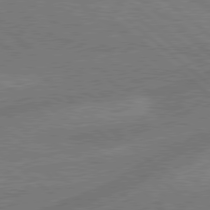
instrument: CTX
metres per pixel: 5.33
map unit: Hpe
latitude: 78.8758
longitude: -152.6302
